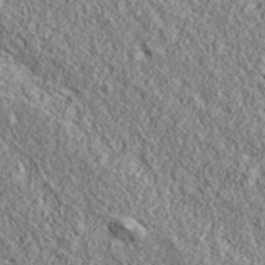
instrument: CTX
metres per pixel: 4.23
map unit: ANa
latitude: 43.0647
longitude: -88.0255
